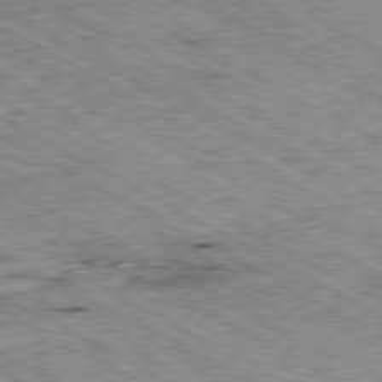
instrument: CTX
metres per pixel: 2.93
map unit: Ap
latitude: -80.4629
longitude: -49.8394
